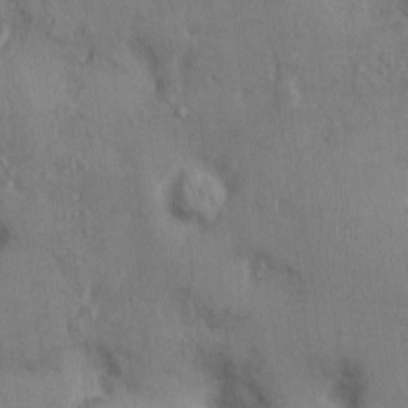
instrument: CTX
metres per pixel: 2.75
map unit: Ht
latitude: 0.4790
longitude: -13.1403
